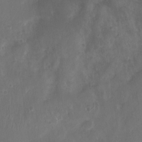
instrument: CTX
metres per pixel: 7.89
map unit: Nhu
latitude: 3.5938
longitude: -15.2915
